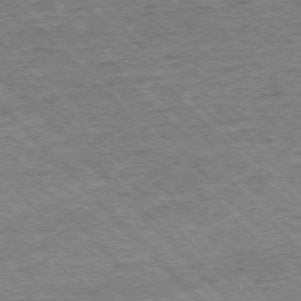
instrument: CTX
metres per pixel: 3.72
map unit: Ap
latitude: -76.3873
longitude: -92.2522
